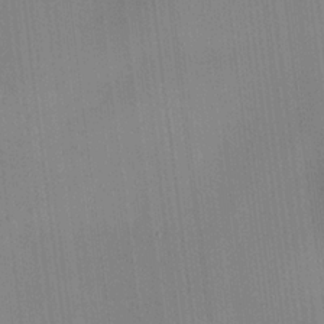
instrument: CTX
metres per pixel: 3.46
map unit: HNhu
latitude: 6.2334
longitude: 11.1242
